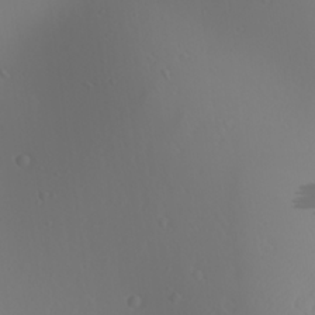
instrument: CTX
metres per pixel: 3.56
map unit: Ave
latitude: 23.5560
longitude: -136.6113
